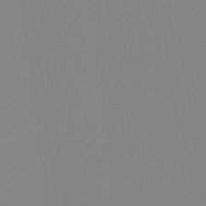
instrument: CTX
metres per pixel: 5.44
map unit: Hto
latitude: -8.1606
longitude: -51.4804
